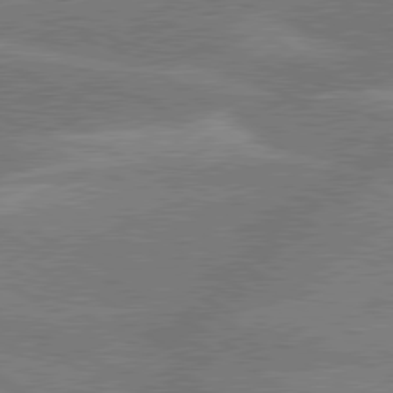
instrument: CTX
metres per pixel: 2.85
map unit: lApd
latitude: 79.9528
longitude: -132.4601
